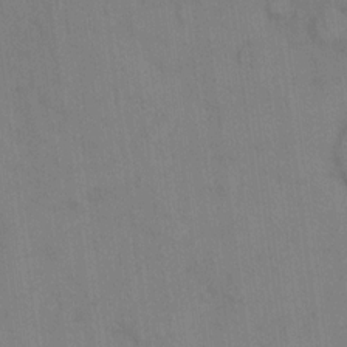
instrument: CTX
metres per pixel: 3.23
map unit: eHh
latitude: 14.1011
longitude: -62.5168
